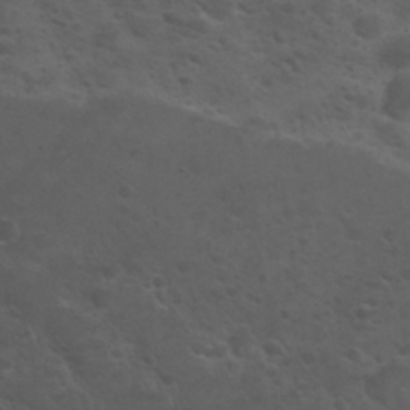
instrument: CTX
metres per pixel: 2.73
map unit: Nhu
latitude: 29.6316
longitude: -50.6112
